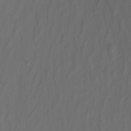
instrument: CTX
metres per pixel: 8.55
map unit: Nhu
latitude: -7.1998
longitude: -79.7639
